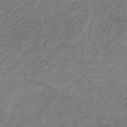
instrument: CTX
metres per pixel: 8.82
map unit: HNb
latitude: -32.6708
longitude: 60.2739
